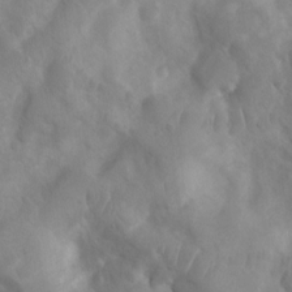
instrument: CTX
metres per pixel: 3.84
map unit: Ht
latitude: 2.9513
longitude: -26.7435
